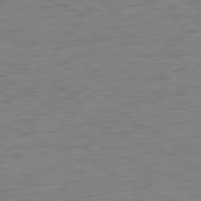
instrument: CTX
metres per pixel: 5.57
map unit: Ap
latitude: -81.1242
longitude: -61.0080
